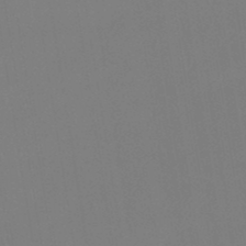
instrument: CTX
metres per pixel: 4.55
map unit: lHb
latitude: -48.1417
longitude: 67.5588
